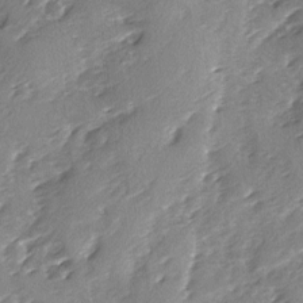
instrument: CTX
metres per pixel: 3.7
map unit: Ave
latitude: -9.1431
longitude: -117.7072
